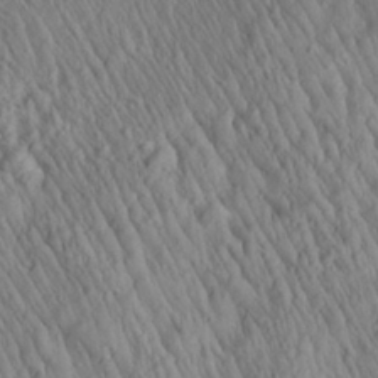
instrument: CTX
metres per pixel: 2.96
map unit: Aa
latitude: 27.4615
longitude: -141.1970
